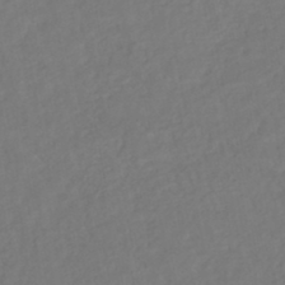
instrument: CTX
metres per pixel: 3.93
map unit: HNhu
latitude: -45.4265
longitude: 103.3132
